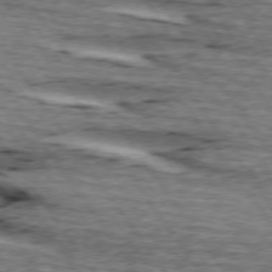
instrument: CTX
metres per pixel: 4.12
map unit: lApd
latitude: 74.5546
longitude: -75.1970
